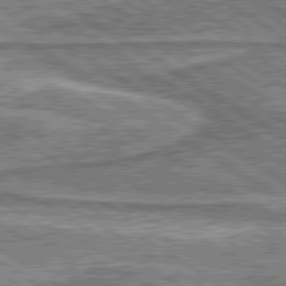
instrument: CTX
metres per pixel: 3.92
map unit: lApd
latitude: 80.2711
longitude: 173.1431
